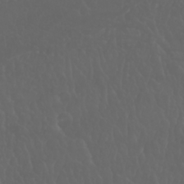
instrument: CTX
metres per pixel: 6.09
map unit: Nhu
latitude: 22.9703
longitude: -64.7624
